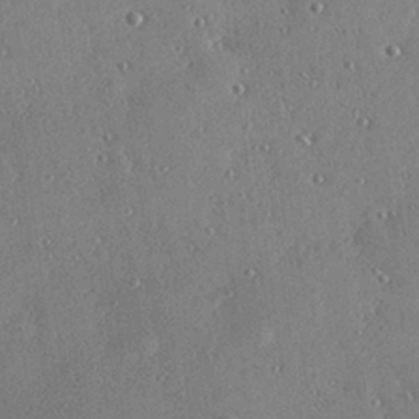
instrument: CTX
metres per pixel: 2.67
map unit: Hve
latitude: 28.7624
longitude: -91.2726
